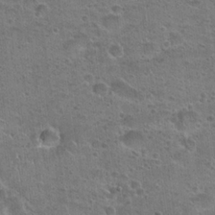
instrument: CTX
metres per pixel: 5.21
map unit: Hto
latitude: 23.1970
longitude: -49.0836
